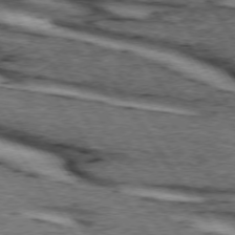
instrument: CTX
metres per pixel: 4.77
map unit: lApd
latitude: 74.0255
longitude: -73.0081
